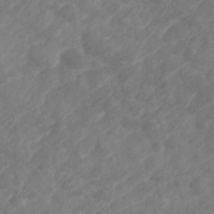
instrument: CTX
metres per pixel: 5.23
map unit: Nhe
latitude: -36.0661
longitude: -178.1956
